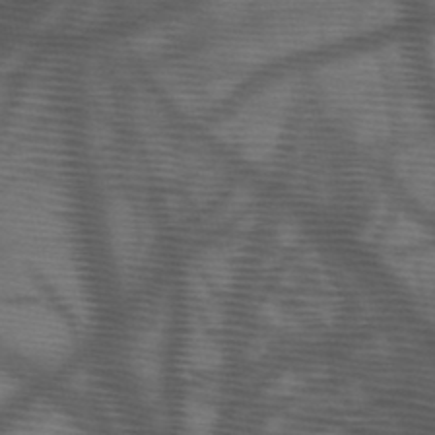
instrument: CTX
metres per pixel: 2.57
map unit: HNb
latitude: -47.4643
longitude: -40.6679
